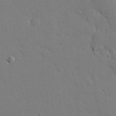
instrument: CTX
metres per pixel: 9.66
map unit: eHh
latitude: 20.2523
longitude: -71.0836
